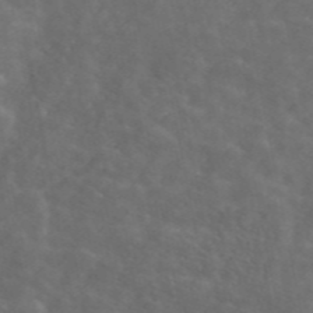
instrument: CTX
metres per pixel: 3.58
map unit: ANa
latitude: 47.5560
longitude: -84.0255
